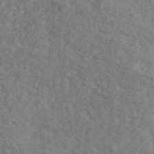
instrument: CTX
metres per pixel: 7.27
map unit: Ave
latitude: 41.6693
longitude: -110.3279
